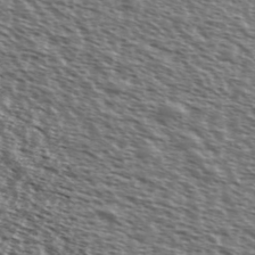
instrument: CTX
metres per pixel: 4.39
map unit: Ave
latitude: 37.8772
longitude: -111.8961
